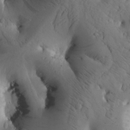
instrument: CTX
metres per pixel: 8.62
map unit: Htu
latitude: -2.6896
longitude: 168.8974
